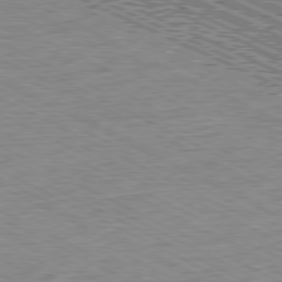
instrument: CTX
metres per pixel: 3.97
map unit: Ap
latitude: -80.8975
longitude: -76.0822
